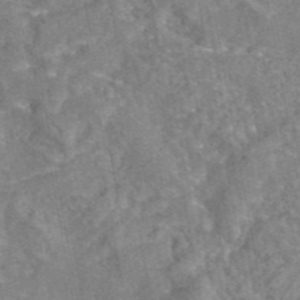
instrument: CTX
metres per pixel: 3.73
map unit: eAb
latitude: 45.3859
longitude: 107.5777
